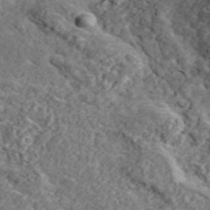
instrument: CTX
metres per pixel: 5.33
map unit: ANa
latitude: 45.2726
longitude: 37.4832
